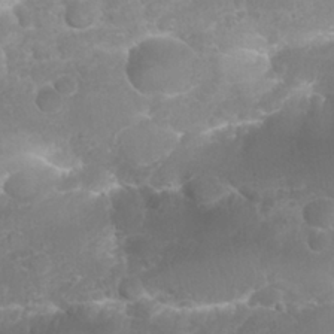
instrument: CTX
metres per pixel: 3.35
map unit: Nhu
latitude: 26.5924
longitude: -63.5749
